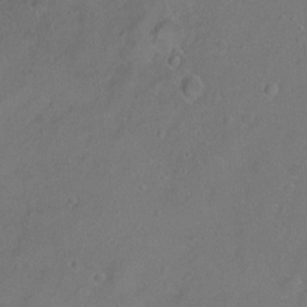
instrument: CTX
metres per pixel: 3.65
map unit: Ht
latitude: -8.6140
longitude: -36.6491
